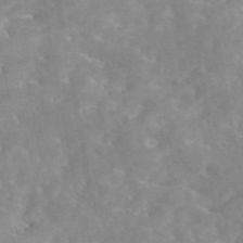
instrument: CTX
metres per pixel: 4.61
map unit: eAb
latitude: 45.1970
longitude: 126.1605
